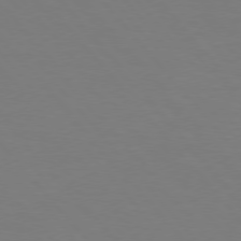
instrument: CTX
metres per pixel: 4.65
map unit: Hpe
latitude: 75.8772
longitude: -141.6316
